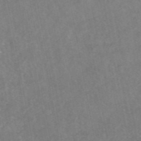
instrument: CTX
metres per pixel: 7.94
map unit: eAb
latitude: 47.1781
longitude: 127.4832
